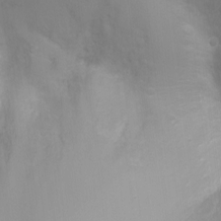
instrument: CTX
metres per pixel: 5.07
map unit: Ht
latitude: -4.3306
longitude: -29.0458
